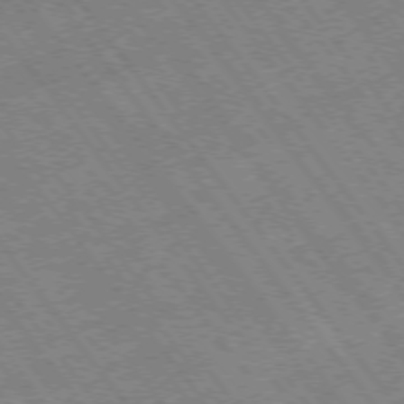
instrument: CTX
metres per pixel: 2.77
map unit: Hpe
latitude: -75.1998
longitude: -18.9136
